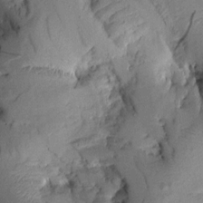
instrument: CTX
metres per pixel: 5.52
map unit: Aa
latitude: 8.6491
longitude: -142.2901
